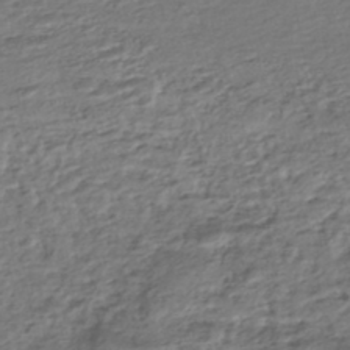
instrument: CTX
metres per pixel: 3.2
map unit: HNhu
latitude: -45.6911
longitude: 101.2753
